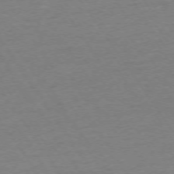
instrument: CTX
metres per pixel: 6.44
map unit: Ap
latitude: -74.6330
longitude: -85.8583
